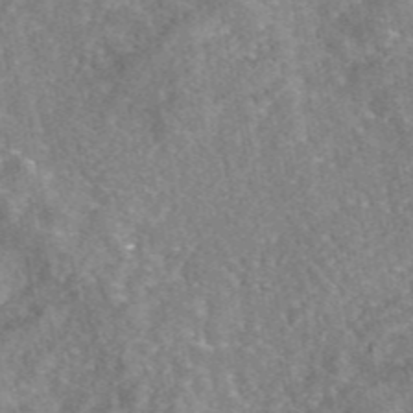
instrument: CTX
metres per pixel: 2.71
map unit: eAb
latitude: 45.5749
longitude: 107.5966
